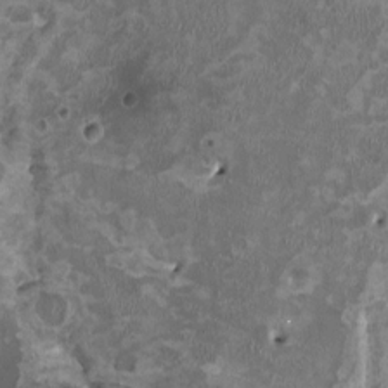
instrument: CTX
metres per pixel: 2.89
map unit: HNhu
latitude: 2.5923
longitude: -3.7071
